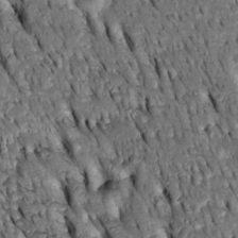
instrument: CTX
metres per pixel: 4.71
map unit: Htu
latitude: -2.8974
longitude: 150.8408
